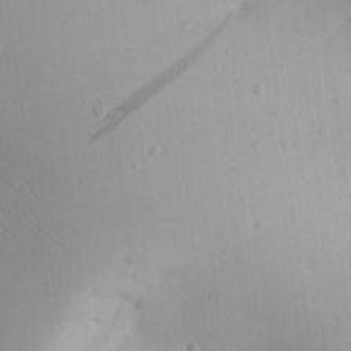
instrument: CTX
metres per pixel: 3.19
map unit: Aa
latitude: 24.6301
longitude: -136.7624
